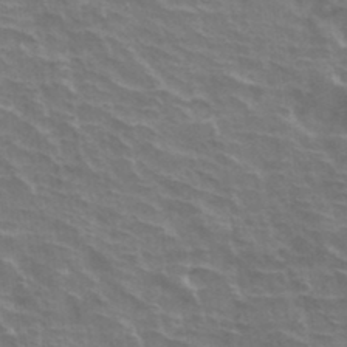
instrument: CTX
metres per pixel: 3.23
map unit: Hto
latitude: 34.2900
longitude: -40.8569
